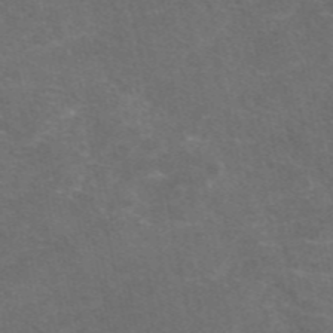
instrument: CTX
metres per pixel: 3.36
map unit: eAb
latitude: 47.7828
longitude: 115.9367
